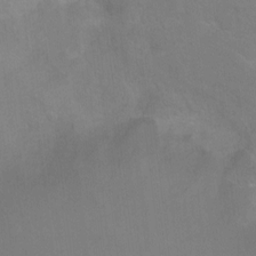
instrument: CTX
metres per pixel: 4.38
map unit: Ht
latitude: 2.4034
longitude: -33.7072
